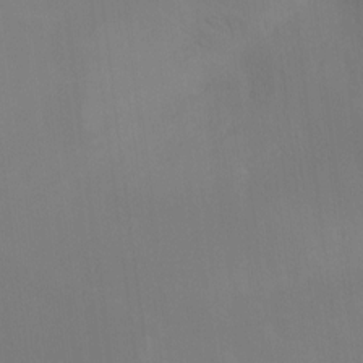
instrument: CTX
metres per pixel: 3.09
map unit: Hto
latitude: -10.5763
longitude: -40.4978
